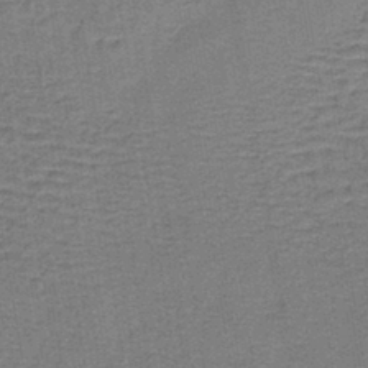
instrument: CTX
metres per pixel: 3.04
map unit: lHb
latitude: -40.7841
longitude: 59.3887
